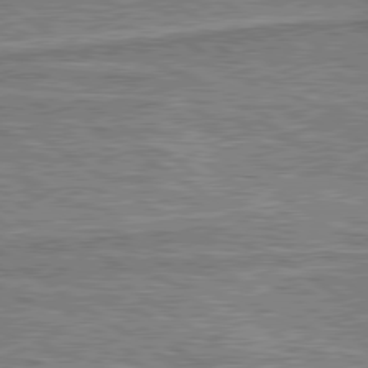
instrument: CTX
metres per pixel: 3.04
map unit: lApd
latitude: 79.8017
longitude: 175.1809
